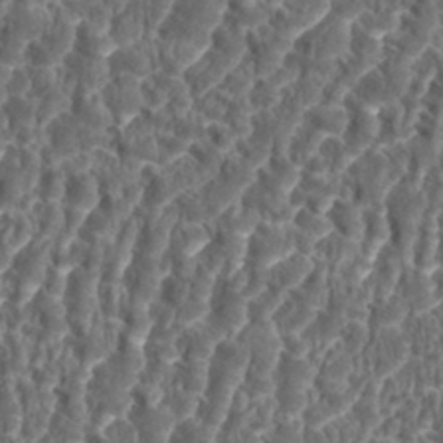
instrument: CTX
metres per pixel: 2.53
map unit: eHh
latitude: 34.8758
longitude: -138.1200
